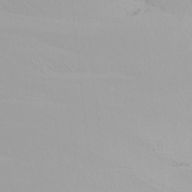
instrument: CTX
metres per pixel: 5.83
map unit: Nhu
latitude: -5.7855
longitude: -91.3671
